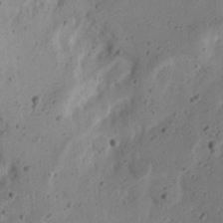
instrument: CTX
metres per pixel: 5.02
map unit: Nhu
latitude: 21.8773
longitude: -71.0836
